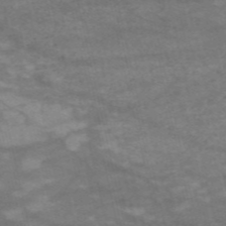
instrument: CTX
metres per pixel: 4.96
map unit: HNb
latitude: -54.6141
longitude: -44.6490
